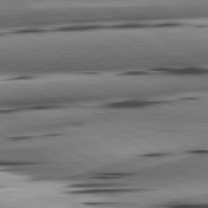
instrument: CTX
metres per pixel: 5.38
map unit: lApd
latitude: 80.9325
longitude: -162.3468
